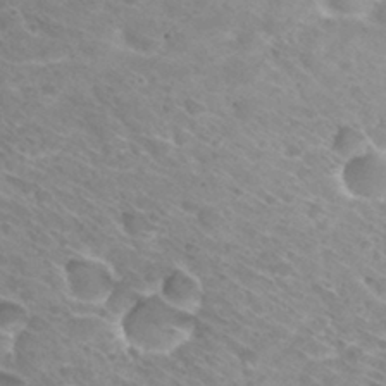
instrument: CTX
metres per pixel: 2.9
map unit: Hto
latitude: 31.8962
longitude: -44.2522
